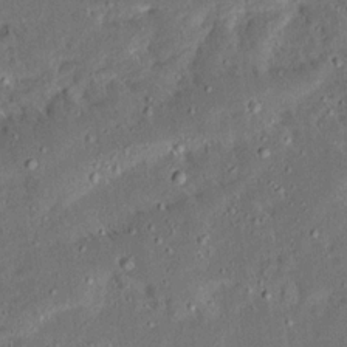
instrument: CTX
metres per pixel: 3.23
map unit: Ave
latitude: 14.8380
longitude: -138.9514
